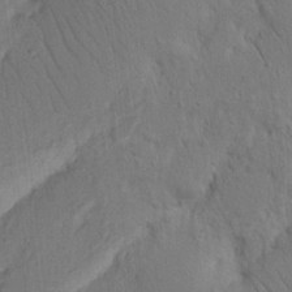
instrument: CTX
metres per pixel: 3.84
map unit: Nhu
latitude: 15.9339
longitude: -75.2537
